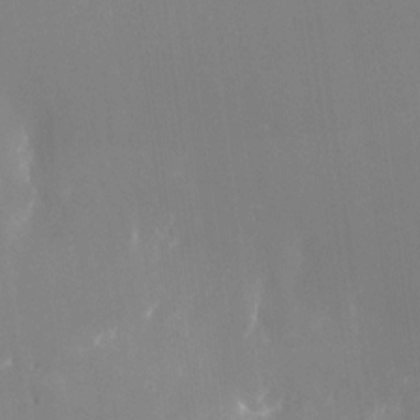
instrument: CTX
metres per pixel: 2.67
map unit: Nhu
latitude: -24.5385
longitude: -72.7625
